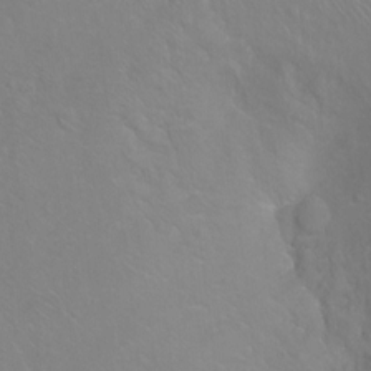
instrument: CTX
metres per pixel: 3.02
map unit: Ht
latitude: -7.0675
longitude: -37.2915
